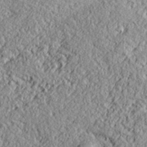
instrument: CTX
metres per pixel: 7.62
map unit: lHvf
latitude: 38.6112
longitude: -91.3482
